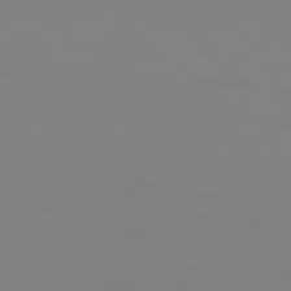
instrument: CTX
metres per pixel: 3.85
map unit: Hpe
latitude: 74.8758
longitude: -127.3671
